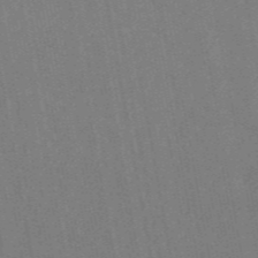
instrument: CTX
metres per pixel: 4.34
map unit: ANa
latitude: 46.4412
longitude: 49.0298
